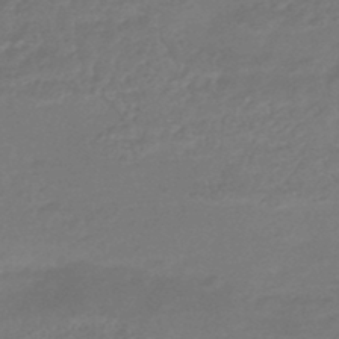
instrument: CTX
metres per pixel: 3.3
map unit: HNhu
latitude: -46.1417
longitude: 92.4251
